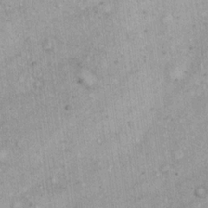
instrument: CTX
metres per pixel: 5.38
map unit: eHh
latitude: 16.8947
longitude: -63.4049
